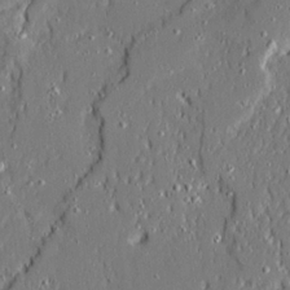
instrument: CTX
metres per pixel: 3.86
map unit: Ave
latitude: 21.0459
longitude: -128.1200
